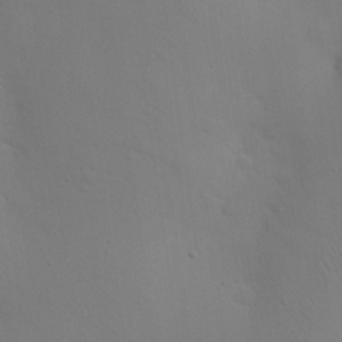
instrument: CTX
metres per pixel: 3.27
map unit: eHh
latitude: 25.4804
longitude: -69.8395
